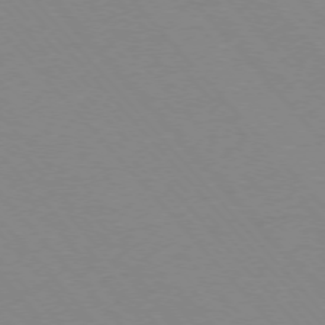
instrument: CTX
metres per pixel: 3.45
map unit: Ap
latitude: -76.0661
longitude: -86.3278
